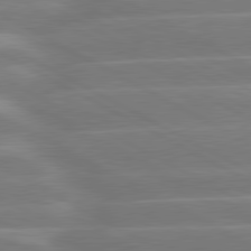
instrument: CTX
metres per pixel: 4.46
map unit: lApd
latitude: 81.0080
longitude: -128.6490
